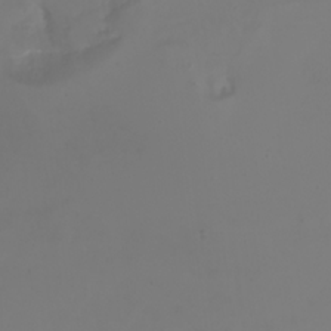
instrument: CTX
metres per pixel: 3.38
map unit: Nhu
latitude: 22.2145
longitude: -64.6301
